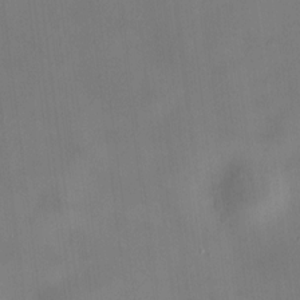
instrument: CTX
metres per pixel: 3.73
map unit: HNhu
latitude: 8.8380
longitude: 10.2362
